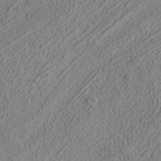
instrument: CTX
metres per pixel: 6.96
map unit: ANa
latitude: 39.1592
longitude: 21.5210
